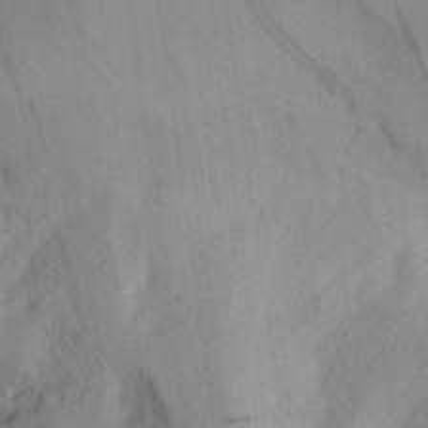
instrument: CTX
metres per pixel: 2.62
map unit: Aa
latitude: 27.3104
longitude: -146.4412
